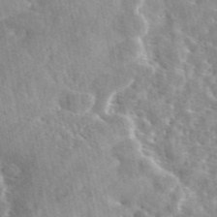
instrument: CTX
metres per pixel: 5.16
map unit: eAb
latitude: 45.0080
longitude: 112.1039
